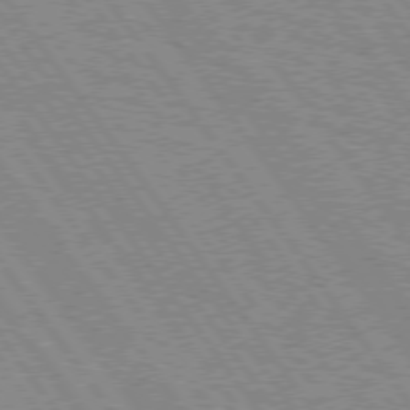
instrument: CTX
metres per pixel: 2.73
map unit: Hpe
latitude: 75.1403
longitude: -149.0647
